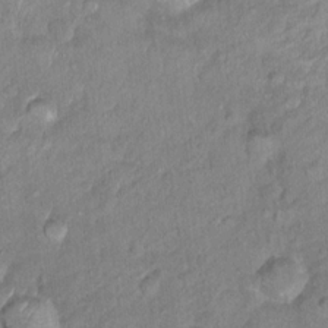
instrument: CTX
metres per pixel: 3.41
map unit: Hto
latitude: 14.7058
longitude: -39.2348
